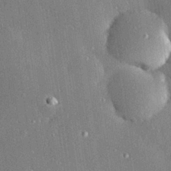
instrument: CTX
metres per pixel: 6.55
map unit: Hve
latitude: 26.7246
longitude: -90.4223
